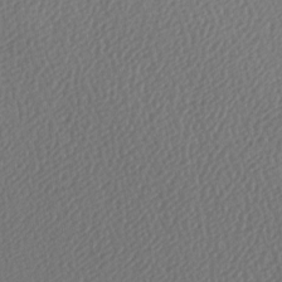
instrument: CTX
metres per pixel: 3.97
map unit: lAa
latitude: -9.4643
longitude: -128.1956
